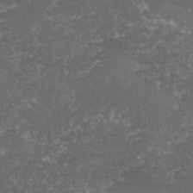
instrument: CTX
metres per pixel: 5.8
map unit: lHvf
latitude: -15.5966
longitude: -99.5560
